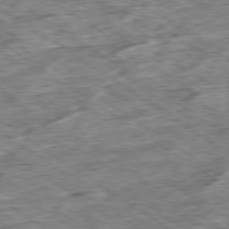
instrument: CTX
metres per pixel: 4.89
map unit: Ap
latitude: -79.6533
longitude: -87.3859
